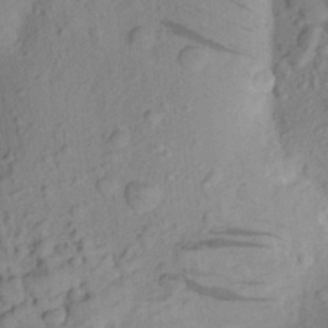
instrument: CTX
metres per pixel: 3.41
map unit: Aa
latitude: 22.3656
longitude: -147.7450
